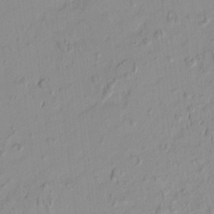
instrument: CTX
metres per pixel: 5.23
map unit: HNhu
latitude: -4.4440
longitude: 13.8422
